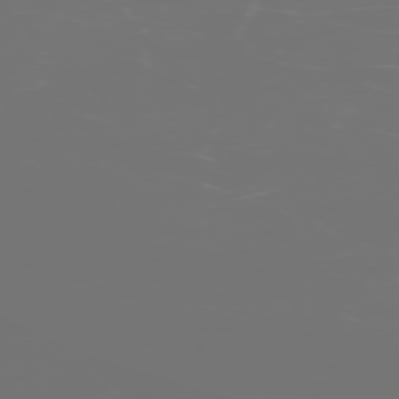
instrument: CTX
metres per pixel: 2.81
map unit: Hpe
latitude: -73.4454
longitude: 4.2739
